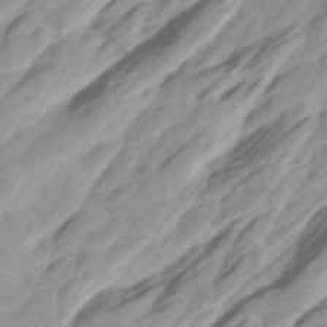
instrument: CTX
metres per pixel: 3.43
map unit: Htu
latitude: -4.8975
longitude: 137.7099
